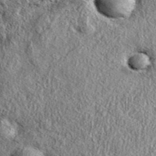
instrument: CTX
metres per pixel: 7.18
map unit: eAb
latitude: 37.9150
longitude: 109.7667
